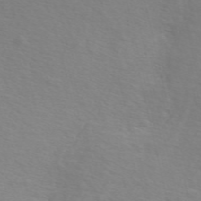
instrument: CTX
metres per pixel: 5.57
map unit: ANa
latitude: 51.1970
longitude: -70.8002
